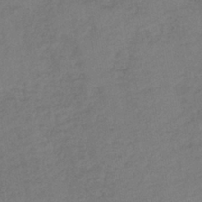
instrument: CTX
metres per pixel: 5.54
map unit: lHb
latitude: -37.7288
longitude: 69.1053
